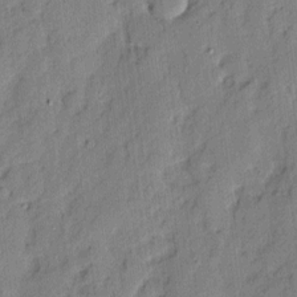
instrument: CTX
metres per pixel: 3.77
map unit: eHh
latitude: 4.2711
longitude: -77.2537
